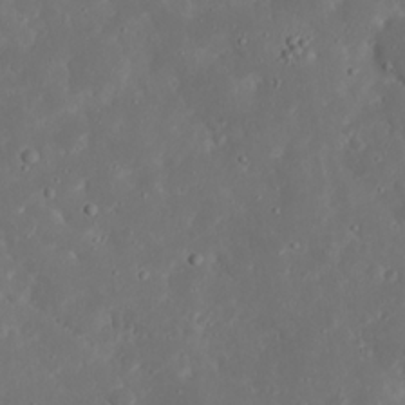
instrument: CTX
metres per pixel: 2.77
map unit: Nhu
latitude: 21.1781
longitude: -72.6869
